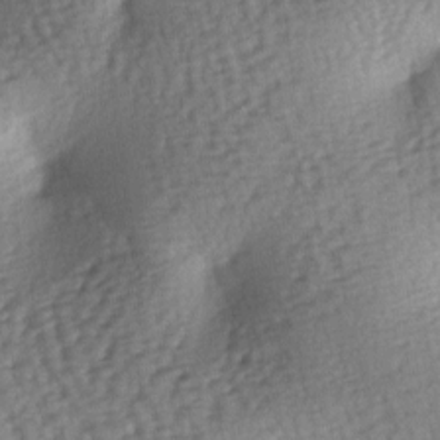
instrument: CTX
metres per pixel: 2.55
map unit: lAa
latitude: -6.7841
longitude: -126.7057
